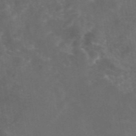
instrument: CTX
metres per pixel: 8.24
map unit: eAb
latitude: 46.7624
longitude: 126.3495
